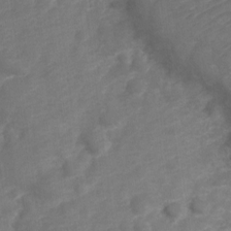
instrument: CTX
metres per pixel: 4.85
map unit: Nve
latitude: -19.8989
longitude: 107.8612
